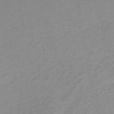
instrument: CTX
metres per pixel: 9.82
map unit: HNb
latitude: -51.2565
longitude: -52.2334
